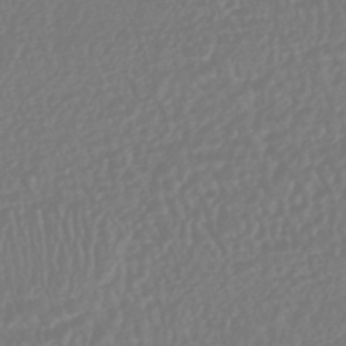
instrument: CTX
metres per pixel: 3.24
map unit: HNhu
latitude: -46.5196
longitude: 104.0094
